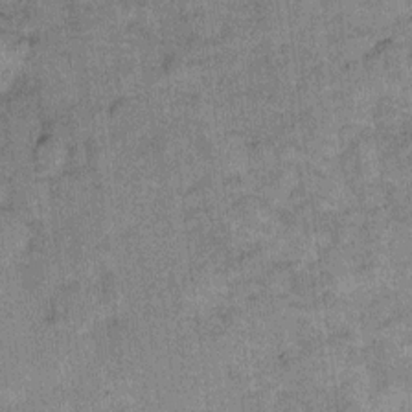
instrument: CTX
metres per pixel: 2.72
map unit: Ht
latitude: 9.1592
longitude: -39.1970
